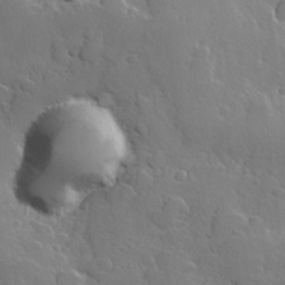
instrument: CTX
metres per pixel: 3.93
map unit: Hve
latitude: 23.2537
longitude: 147.6155
